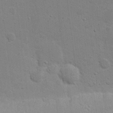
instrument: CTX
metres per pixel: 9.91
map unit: eHh
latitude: 21.4238
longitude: -62.6680
